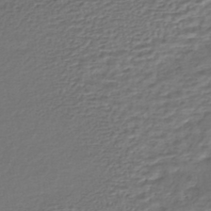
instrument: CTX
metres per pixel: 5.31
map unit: HNhu
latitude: -45.2565
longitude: 101.1998
